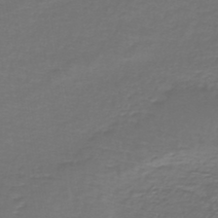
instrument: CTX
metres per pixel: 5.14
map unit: lHb
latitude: -43.8800
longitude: 57.2376
